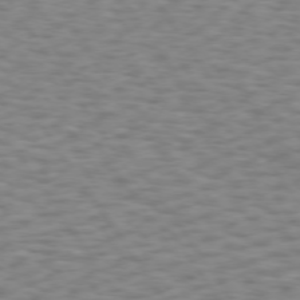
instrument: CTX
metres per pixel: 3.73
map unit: Hpe
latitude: 73.5749
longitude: -132.5924
